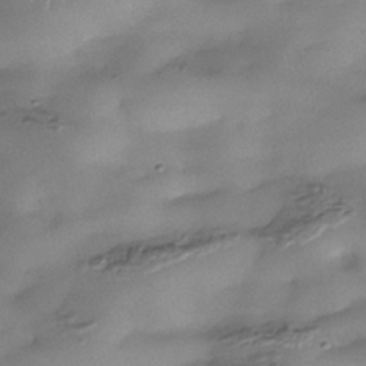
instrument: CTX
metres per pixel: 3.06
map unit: Nhe
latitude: -37.7099
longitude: -119.4993
